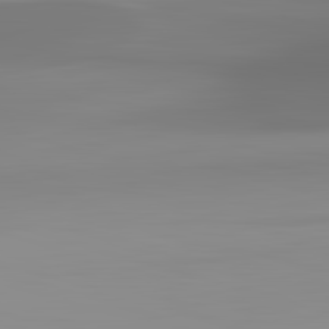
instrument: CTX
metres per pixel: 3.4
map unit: lApd
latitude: 83.2348
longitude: -133.3104
